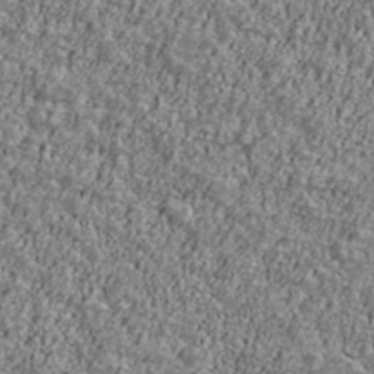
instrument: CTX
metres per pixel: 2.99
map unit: Ave
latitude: 41.5560
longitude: -111.4805
